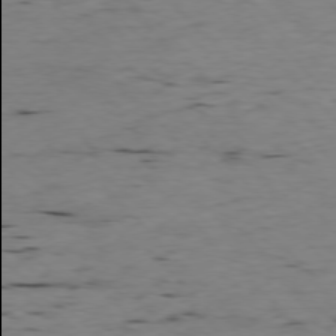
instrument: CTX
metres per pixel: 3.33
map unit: Ap
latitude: -76.7274
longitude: -89.9906
